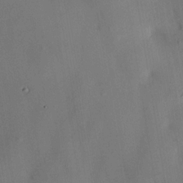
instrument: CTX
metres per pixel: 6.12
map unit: HNhu
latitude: 14.1956
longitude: 12.1984
